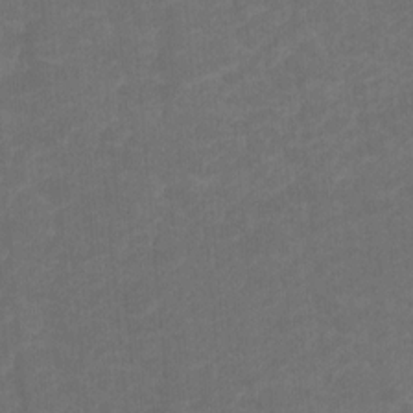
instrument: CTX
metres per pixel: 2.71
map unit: Hto
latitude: 4.8191
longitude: -31.1026
